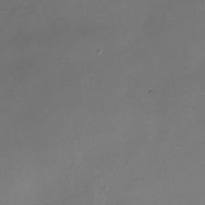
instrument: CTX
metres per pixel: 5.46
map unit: Nhe
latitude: -35.4643
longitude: -92.0822
